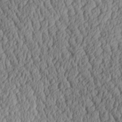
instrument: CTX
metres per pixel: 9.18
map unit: Aa
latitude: 30.6302
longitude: -134.2711
